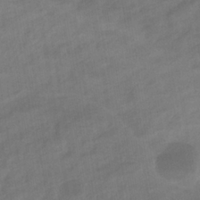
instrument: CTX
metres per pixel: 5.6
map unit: eHb
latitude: -36.5762
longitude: 79.3509
